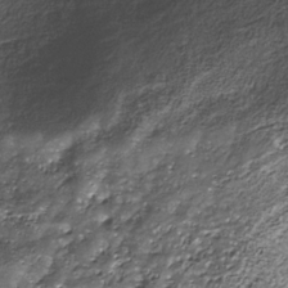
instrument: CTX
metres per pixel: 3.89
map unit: Nhe
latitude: -36.2172
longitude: -87.1592
